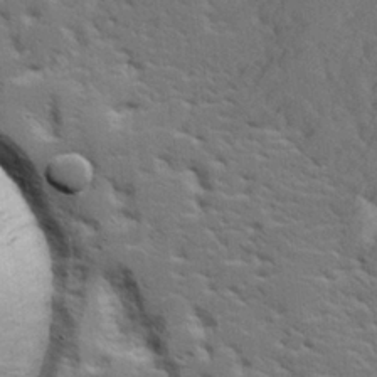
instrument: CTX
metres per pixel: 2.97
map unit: lHvf
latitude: 26.1011
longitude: 143.6721
